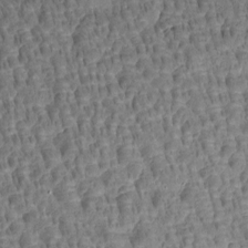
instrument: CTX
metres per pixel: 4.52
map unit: Htu
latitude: -2.1038
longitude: -179.4238
